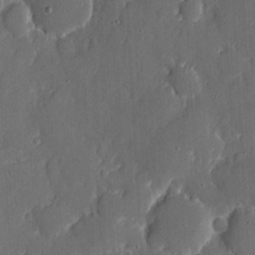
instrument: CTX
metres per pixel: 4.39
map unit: eHh
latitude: 6.5735
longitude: -68.8758
